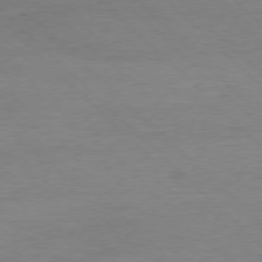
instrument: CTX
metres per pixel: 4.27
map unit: Ap
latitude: -77.7289
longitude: -92.2900
